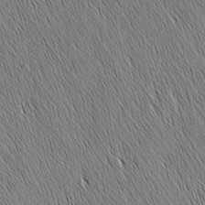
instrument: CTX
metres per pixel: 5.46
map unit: Nhu
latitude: -4.9919
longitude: -150.2900
